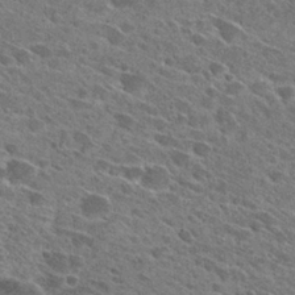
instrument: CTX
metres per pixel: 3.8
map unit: Hto
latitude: 27.4993
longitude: -42.8947
